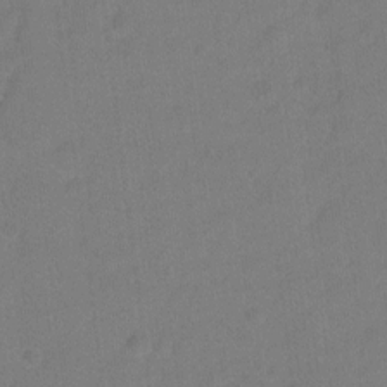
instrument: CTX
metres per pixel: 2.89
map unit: Hto
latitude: -5.1242
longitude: -35.9717
